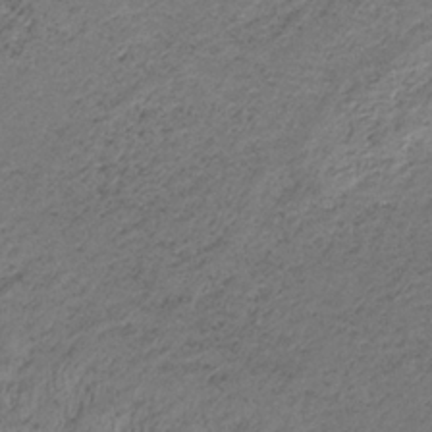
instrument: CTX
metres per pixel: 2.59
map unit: HNb
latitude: -32.5574
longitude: 62.7463
